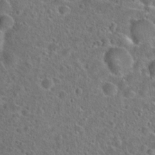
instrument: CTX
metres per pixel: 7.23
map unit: Hto
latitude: 23.5749
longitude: -46.3468
